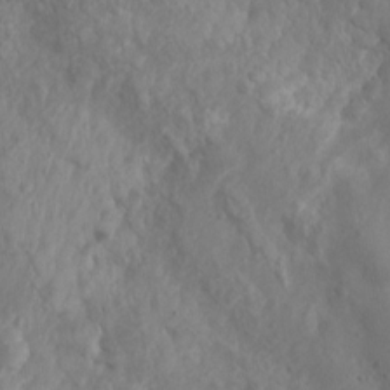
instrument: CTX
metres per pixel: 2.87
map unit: Nhu
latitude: 6.1200
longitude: -18.8569
